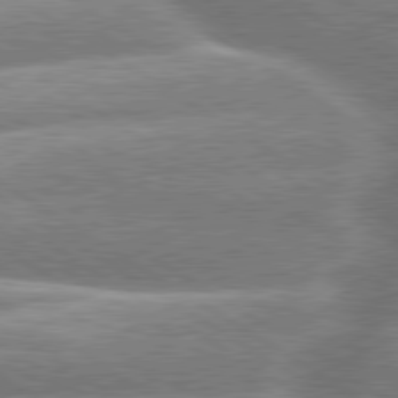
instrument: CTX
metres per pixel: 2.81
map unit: lApd
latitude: 79.8773
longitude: -160.2522
